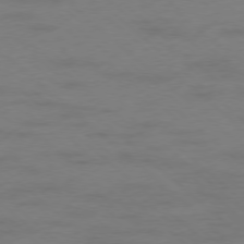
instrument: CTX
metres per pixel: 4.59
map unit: Hpe
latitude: -78.0661
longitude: -20.4034
